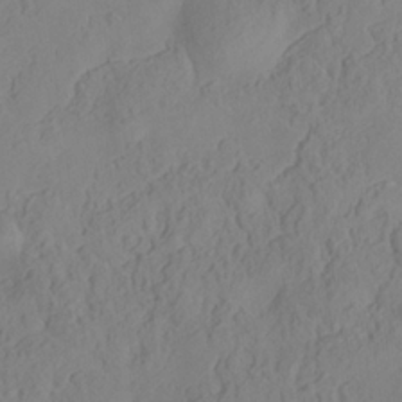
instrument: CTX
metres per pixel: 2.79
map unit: Hve
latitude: -33.3888
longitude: 92.5007
